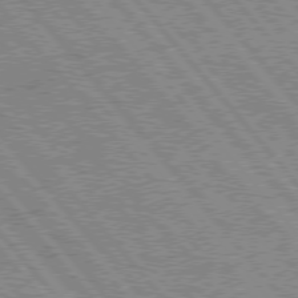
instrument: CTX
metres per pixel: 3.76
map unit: Hpe
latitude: 75.7828
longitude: -125.7827
